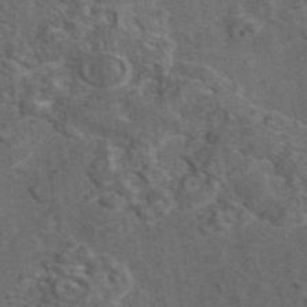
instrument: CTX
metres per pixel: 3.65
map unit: eAb
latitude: 43.8394
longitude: 111.1242
